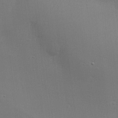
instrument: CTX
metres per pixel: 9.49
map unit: lHvf
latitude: 23.9150
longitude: 140.9731
